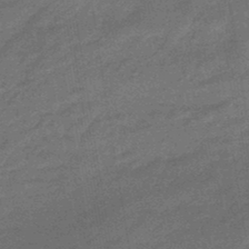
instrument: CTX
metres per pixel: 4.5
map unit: HNhu
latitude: -46.3873
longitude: 91.3699
